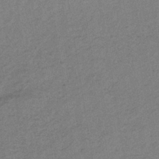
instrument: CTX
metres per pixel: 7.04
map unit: lHb
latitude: -37.9745
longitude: 71.5588
